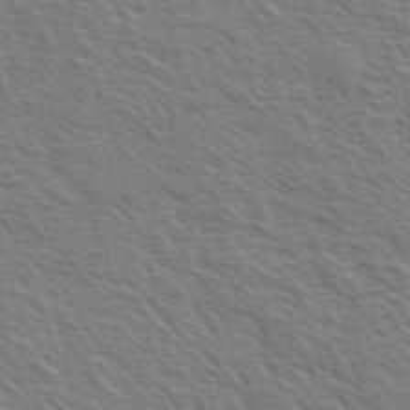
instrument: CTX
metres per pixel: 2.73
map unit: Ave
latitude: 37.2537
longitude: -109.6316
